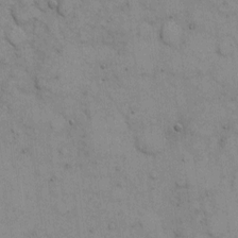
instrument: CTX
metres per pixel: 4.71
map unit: eHh
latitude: 6.8758
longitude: -65.2537
